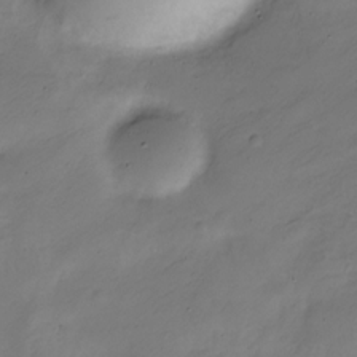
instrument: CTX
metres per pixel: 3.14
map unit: Nve
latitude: -24.5951
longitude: 106.5007
